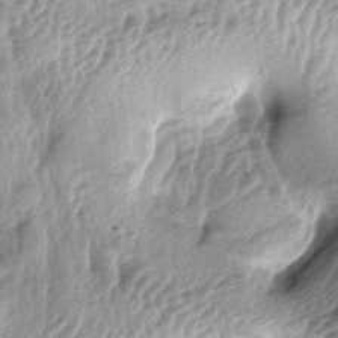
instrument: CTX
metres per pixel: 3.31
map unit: lAa
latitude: -4.7841
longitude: -125.3860
